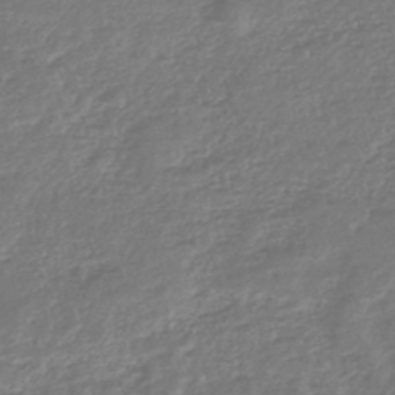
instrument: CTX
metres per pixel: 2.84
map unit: lHb
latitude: -46.1228
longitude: 73.7666
